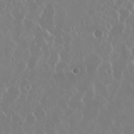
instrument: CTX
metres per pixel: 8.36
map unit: Nhu
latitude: 29.5560
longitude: -62.1389
